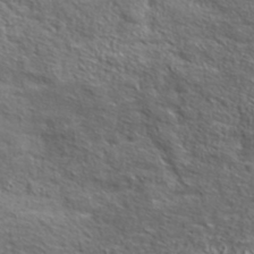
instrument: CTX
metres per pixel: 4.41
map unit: ANa
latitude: 40.1577
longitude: -90.8758
